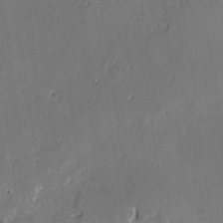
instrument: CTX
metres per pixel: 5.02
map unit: lAvf
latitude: -2.1605
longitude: -107.3104
